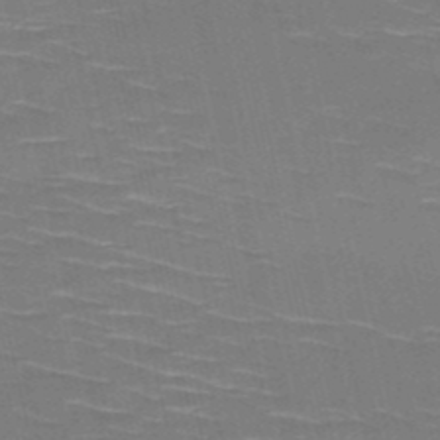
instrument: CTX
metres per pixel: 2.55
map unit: HNb
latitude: -50.6707
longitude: -45.4804
